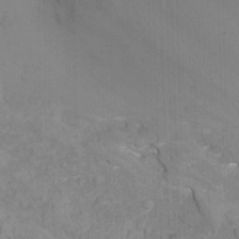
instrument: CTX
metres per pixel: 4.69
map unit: Nhu
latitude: -13.7100
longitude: -56.8002
